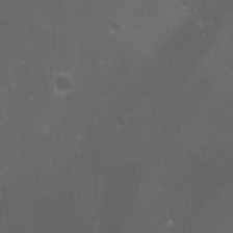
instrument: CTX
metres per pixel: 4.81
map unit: Ave
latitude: -0.2362
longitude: -113.2159
